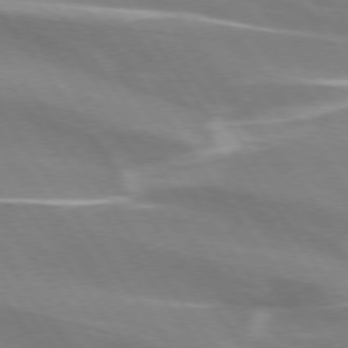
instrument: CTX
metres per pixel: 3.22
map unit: lApd
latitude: 74.0255
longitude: -62.1578
